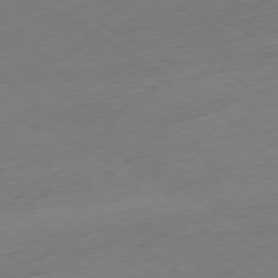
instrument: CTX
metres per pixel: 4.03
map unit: Ap
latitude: -78.8030
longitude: -57.9150
